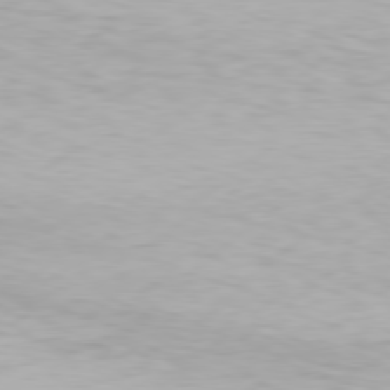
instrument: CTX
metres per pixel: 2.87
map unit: Hpe
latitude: 77.6127
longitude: -130.3657
